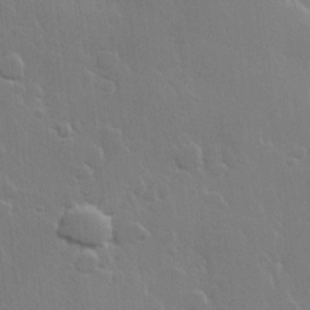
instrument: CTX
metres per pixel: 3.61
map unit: Hve
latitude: 22.4601
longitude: 148.6141
